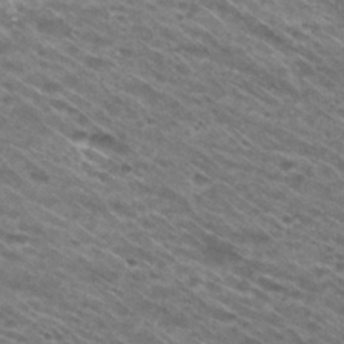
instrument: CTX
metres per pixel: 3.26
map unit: Hto
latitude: 30.7058
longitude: -46.4034
